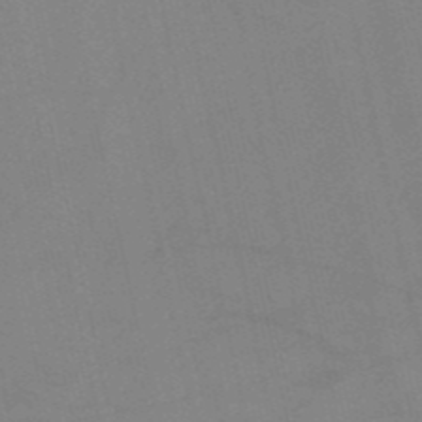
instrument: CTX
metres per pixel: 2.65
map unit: HNb
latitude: -52.8785
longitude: -47.1781
